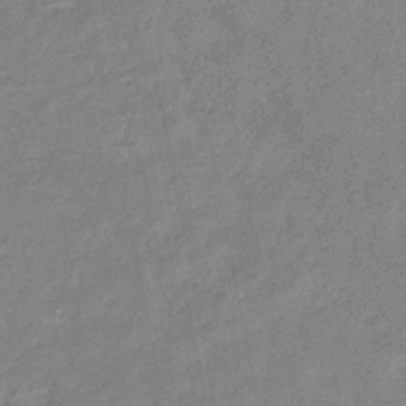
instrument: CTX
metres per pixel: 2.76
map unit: eHb
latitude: -37.6910
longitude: 76.7841
